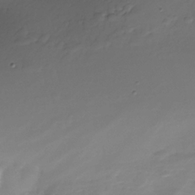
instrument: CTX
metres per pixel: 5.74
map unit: Nhe
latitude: -35.8989
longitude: -117.5182
